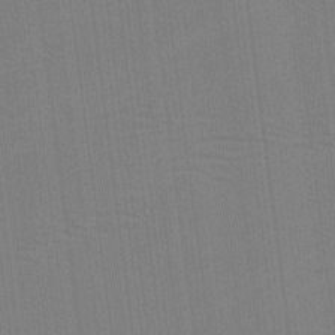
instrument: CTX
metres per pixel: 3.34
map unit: lHvf
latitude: -11.1053
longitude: -104.3657
